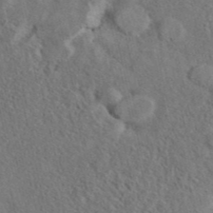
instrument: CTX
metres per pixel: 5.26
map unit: eAb
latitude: 41.2536
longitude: 108.8030
